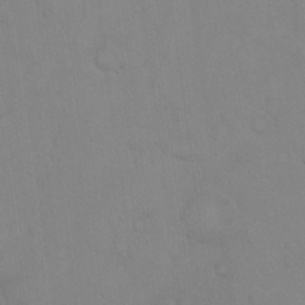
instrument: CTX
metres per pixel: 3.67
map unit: eHh
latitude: 19.5182
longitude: -60.2144
